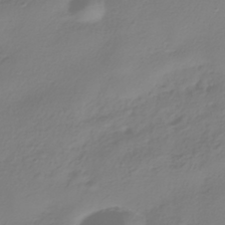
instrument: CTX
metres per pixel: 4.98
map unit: HNhu
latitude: -39.2943
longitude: 100.3495
